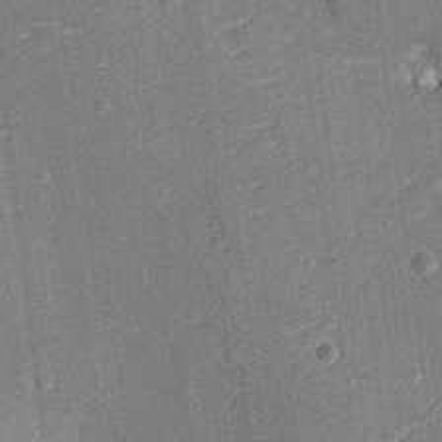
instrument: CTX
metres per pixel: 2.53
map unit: Nhu
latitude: -13.0109
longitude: -23.5749
